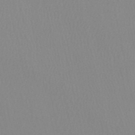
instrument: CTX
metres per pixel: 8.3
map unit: HNb
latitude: -52.6329
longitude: -50.6679
